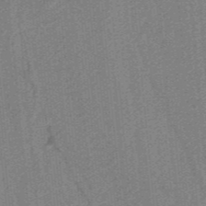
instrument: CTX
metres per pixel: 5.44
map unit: HNb
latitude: -38.8219
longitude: 54.3873
